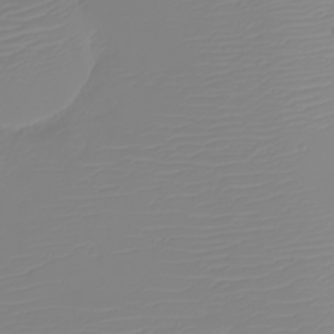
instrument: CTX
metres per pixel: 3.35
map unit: eHh
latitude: -5.5966
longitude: -85.0081
